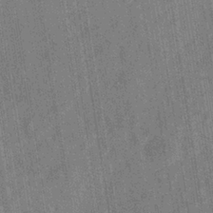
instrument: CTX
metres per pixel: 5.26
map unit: eHb
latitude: -35.2187
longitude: 81.2943
